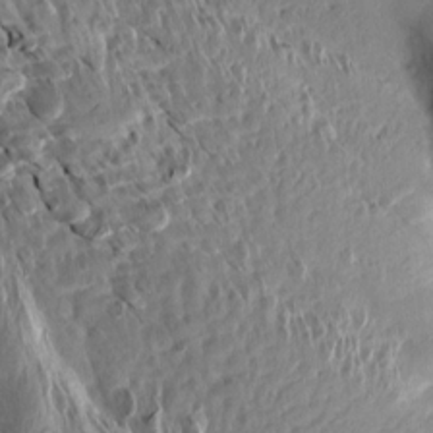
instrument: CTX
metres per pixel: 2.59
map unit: Aa
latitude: 13.6316
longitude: -143.4804
